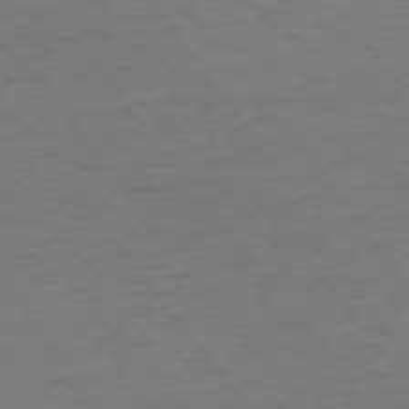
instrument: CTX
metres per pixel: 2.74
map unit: Ap
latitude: -75.3321
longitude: -89.0837
